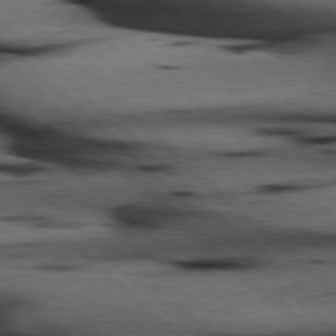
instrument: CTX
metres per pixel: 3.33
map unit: Hpe
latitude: 77.8583
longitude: -127.4427
